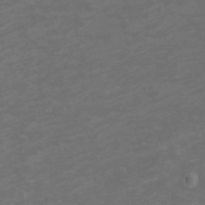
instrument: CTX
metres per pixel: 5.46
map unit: eHh
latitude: -1.3699
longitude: -78.8569
